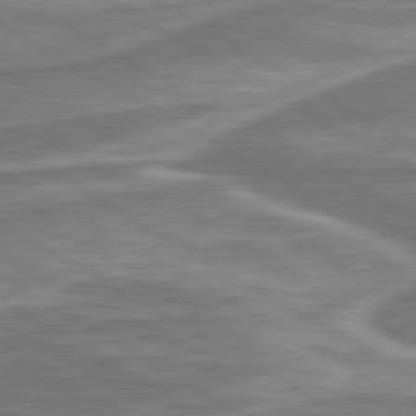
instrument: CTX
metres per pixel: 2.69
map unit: lApd
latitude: 80.4601
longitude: -177.7071
